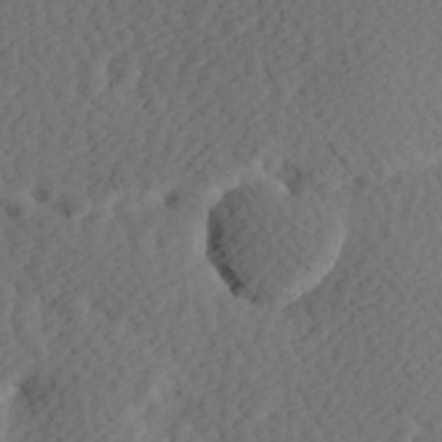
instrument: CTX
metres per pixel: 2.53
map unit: Hve
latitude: 13.7072
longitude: -91.4993
